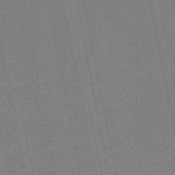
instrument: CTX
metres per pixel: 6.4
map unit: HNb
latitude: -49.2943
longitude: 59.8044
